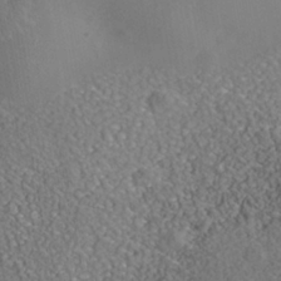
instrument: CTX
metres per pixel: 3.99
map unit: Nhe
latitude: -40.6140
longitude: -99.8961
